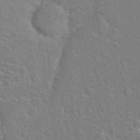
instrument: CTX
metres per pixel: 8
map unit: Hto
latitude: 22.1956
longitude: -47.2726
